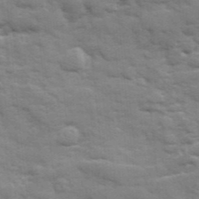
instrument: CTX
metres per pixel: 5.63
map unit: Ave
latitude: 18.7813
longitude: -129.6883
